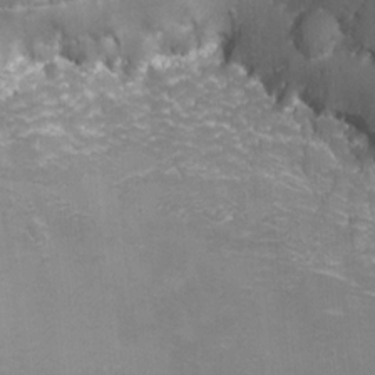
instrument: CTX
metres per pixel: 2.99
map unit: Nhu
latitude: -8.1039
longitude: -72.3278
